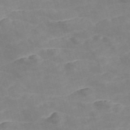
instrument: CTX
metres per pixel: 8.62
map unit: Nve
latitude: -56.8975
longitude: 51.0297
